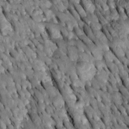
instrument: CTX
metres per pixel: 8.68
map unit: Htu
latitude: -2.2172
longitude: 150.5384
